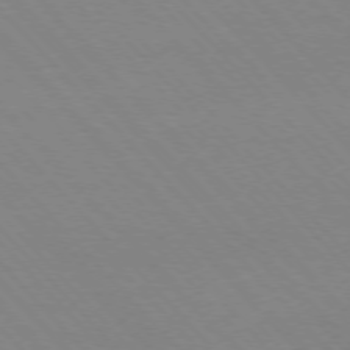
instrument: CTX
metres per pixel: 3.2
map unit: Ap
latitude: -76.6518
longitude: -86.2522
